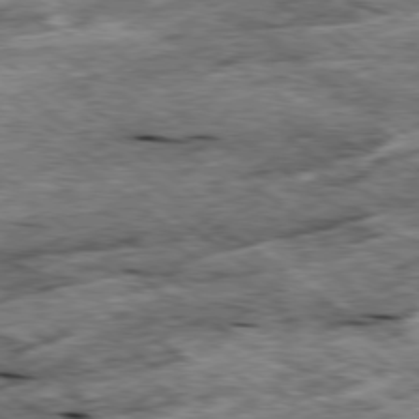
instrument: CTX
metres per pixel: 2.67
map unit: Ap
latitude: -79.5210
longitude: -86.5923
